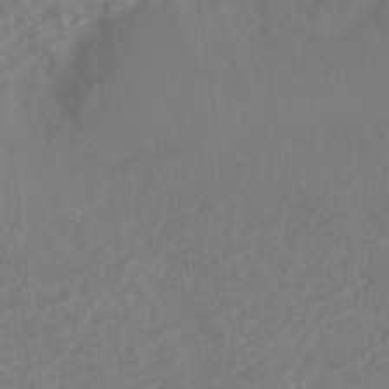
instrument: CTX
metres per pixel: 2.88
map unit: Nve
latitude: -19.0675
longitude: 106.3873
